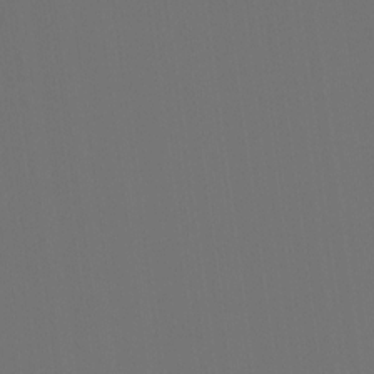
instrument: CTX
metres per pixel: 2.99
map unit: Hto
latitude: -7.5588
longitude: -50.3089
